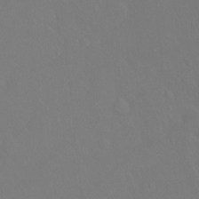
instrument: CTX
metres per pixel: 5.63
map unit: Ht
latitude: -7.3131
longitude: -37.3482
